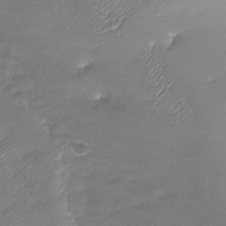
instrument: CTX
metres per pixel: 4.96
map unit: Nhu
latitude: -27.7855
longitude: -60.0255
